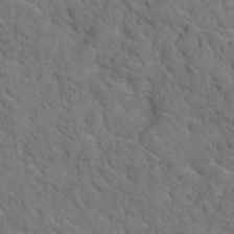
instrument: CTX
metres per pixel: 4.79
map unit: Hto
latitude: 19.1025
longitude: -35.0836
